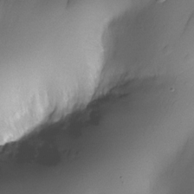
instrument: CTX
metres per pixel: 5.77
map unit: Nhe
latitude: -34.5007
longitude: -144.2900
